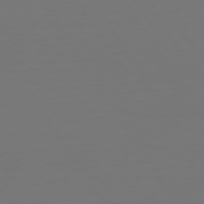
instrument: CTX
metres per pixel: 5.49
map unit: Hpe
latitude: 73.2159
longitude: -122.9514
